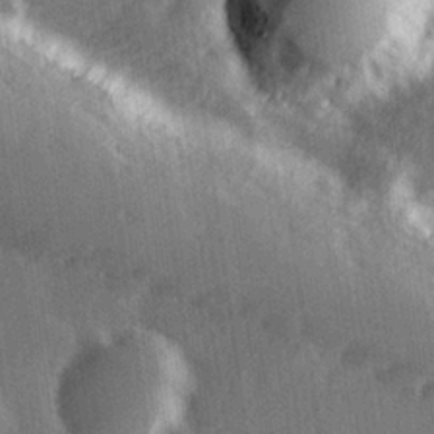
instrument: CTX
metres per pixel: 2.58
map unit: Hve
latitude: 28.0255
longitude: 147.9745
